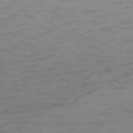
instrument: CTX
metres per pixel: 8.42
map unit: Ap
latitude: -77.6533
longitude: -79.0648
